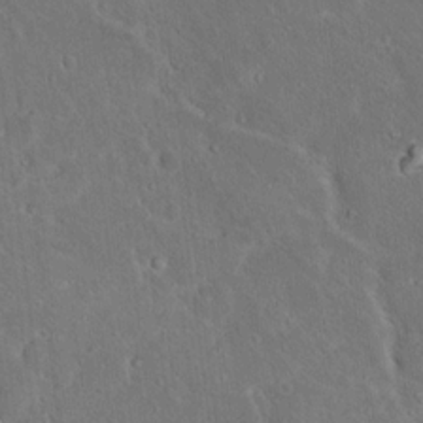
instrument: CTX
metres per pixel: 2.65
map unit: Hto
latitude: 16.2712
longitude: -37.9528
